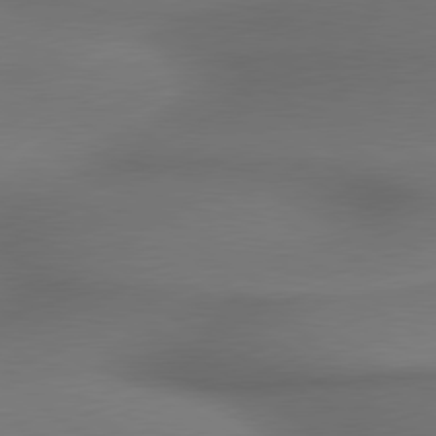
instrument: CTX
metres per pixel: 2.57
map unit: lApd
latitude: 79.8395
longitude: -175.8206
